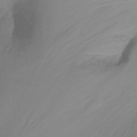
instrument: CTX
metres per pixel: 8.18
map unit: Ht
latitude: -15.5399
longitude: -42.8191
